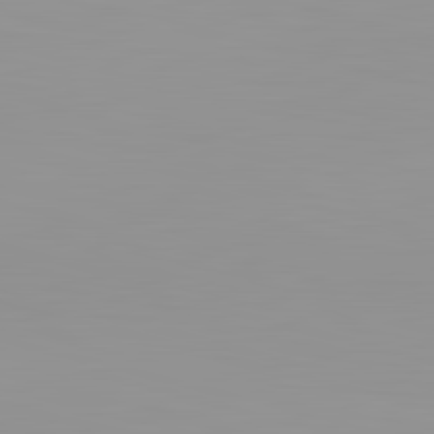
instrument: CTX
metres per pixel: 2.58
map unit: lApd
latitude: 83.1970
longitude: -135.5182
